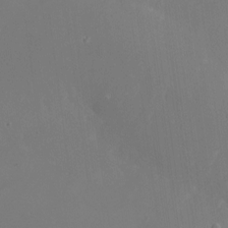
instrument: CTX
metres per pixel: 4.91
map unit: Nhu
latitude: -24.9919
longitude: -71.7638
